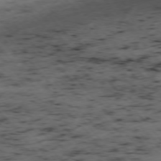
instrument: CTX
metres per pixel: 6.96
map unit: Ap
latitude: -76.0094
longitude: -61.0458
